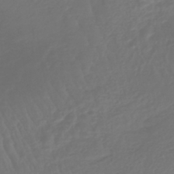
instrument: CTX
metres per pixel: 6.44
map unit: lHb
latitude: -43.4454
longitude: 64.9164
